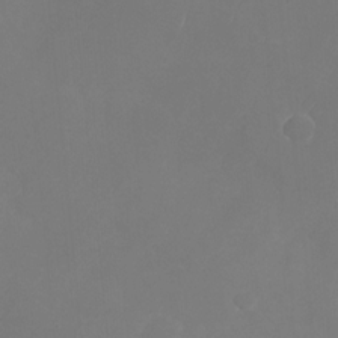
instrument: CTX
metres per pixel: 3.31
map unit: Nhu
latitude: -28.2551
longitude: -64.9136
